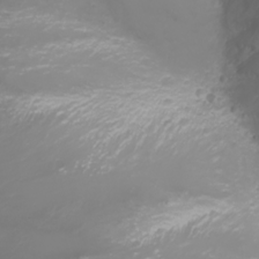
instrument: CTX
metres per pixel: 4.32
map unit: Nhu
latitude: -1.7478
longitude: -75.8394
